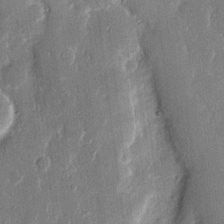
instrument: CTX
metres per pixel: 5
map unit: eHh
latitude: 14.0633
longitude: -70.6112
